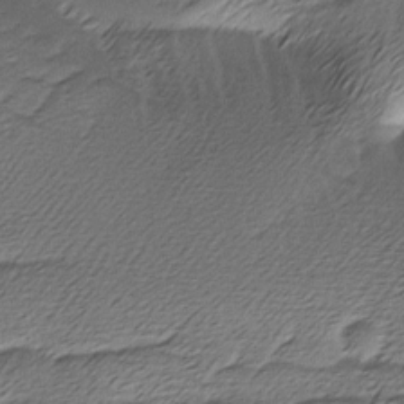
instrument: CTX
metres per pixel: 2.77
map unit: Ave
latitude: -8.3117
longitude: -123.3671
